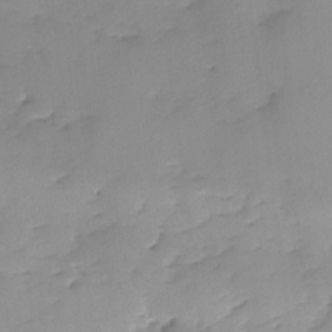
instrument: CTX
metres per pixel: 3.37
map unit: Ave
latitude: -9.0297
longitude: -117.1781
